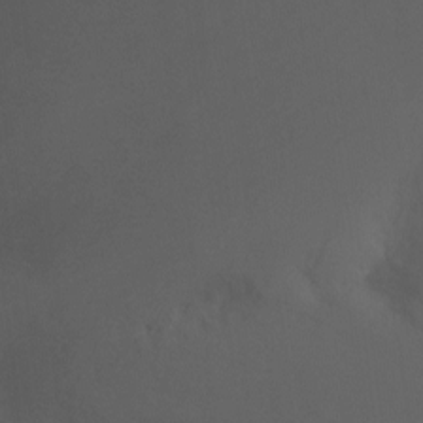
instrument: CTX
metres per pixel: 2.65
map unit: Ht
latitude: -7.9178
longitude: -32.4412
